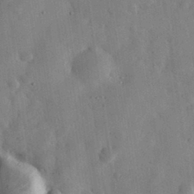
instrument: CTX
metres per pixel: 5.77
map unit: eHh
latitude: 30.6869
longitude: -75.7072
